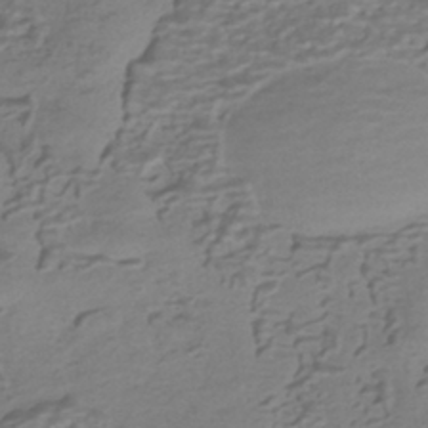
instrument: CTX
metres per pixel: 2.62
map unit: HNhu
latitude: -42.0849
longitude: 101.1053
